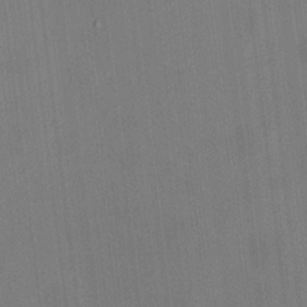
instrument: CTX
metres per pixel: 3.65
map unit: HNhu
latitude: 10.4223
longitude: 10.6330
